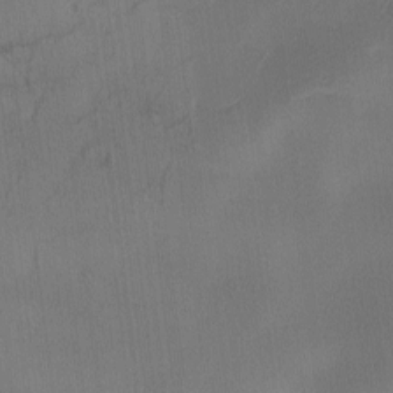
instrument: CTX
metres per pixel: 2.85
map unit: Ave
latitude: -10.0661
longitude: -122.7435
